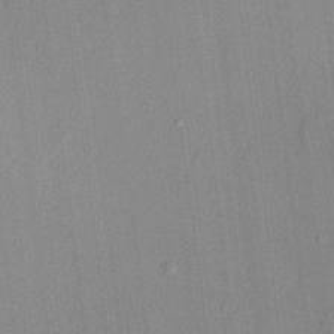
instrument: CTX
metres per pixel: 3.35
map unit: lHvf
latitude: 21.1970
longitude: 144.6330
